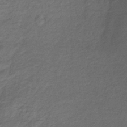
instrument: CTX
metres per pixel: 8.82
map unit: lHb
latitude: -36.3873
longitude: 71.8989
